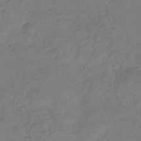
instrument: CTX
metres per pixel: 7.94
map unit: eHb
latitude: -35.8044
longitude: 81.6911
